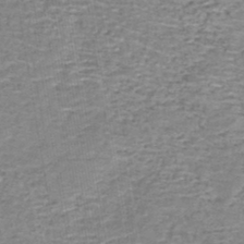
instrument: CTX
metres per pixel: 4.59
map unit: lHb
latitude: -43.8422
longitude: 54.1417
